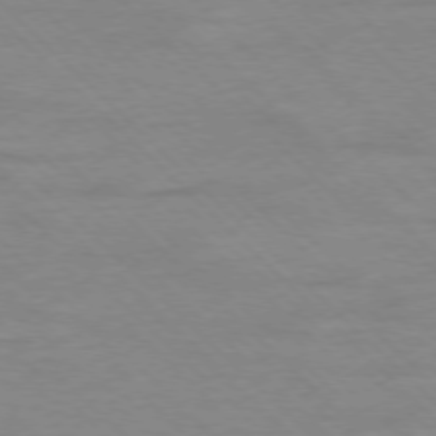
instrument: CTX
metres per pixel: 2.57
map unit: Ap
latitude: -77.1620
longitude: -85.1403
